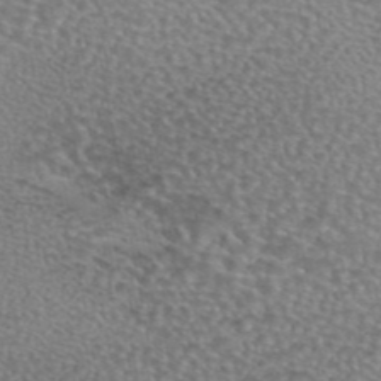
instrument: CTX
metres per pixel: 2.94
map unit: eAb
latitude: 44.2900
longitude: 104.8408
